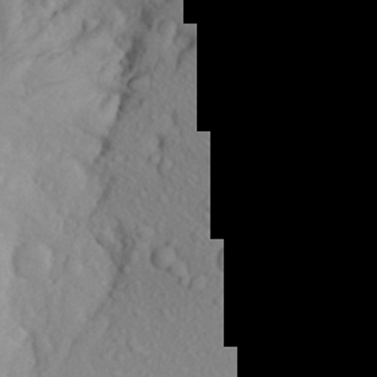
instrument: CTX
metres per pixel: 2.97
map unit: Aa
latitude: 24.9135
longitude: -147.2159
